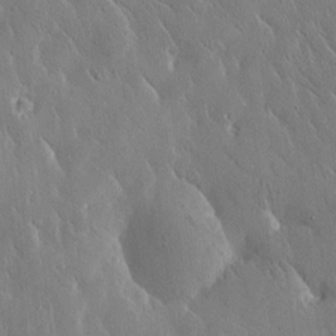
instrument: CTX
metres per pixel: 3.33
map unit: Htu
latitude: -1.4455
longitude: 175.2564
